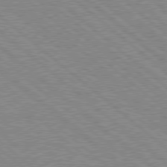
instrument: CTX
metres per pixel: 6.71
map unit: Hpe
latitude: 78.2334
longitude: -160.1389
